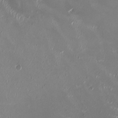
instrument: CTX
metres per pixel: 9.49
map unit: HNhu
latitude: 0.3089
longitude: -3.0458
